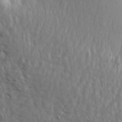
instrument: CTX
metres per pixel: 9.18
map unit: Aa
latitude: 14.3279
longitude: -142.7435
